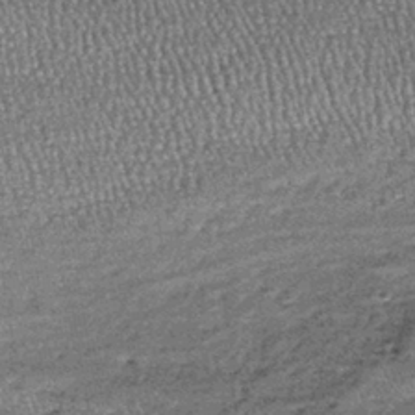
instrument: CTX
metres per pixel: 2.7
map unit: lHb
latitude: -39.1809
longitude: 67.9367
